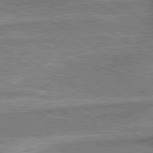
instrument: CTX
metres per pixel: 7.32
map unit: lApd
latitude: 79.8773
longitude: 175.5399
